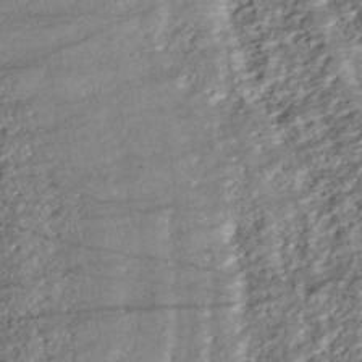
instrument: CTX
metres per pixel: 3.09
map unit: ANa
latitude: -43.1242
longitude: 107.6344
